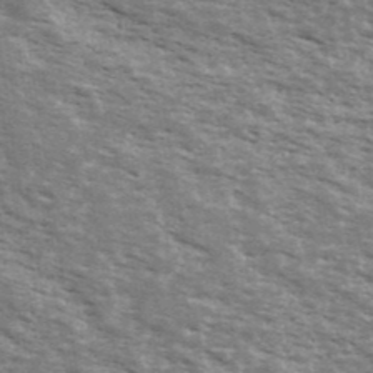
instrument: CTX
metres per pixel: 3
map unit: Ave
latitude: 40.0822
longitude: -109.5938
